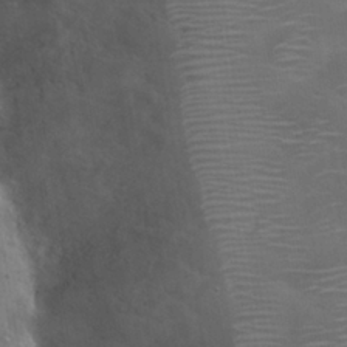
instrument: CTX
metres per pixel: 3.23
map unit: Nhu
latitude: 24.4978
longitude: -51.4426
